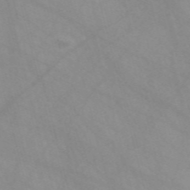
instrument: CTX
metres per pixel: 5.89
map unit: Nve
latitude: -57.8989
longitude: 58.5573
